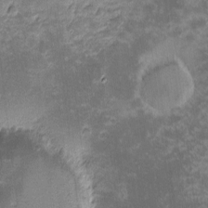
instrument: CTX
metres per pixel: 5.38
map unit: eHh
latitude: -1.3321
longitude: -86.1955
